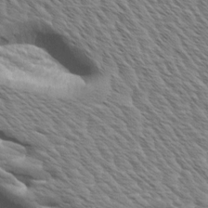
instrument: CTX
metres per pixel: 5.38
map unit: Aa
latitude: 8.1578
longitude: -134.2900
